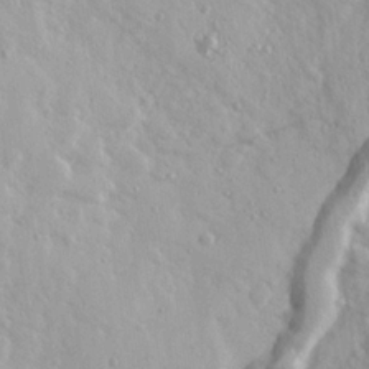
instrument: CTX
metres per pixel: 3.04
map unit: Ave
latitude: 21.8017
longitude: -131.0459
